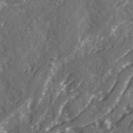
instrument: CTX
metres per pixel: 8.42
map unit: Ave
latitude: 20.9325
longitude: -131.4994
